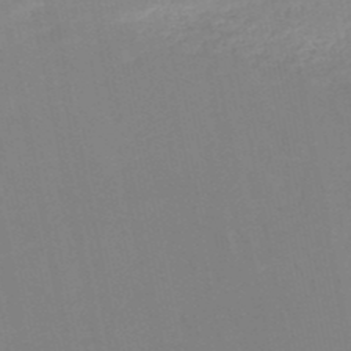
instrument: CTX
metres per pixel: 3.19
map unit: HNb
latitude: -51.5777
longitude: -49.9717
